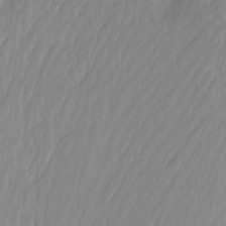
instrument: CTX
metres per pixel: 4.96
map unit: Nhu
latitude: -13.1053
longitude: -62.4790
